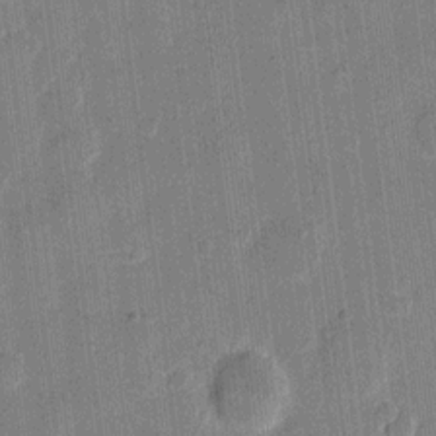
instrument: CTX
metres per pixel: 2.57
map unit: eHh
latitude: 11.1025
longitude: -66.1388
